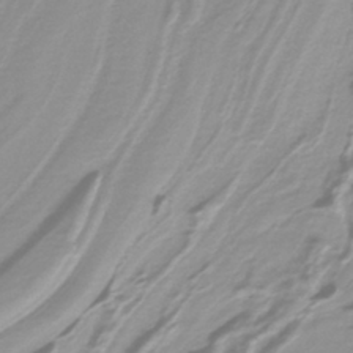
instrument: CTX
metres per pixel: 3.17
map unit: lHb
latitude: -40.3117
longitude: 52.0661
